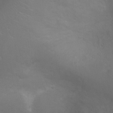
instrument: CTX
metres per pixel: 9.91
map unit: Ht
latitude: -3.4265
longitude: -18.1389
